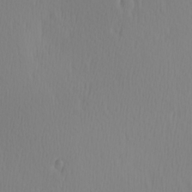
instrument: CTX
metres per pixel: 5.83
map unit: Hve
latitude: 12.9892
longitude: -91.0836
